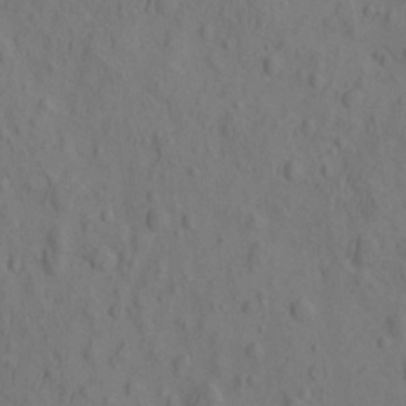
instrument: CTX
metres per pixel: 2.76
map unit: eHh
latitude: -2.8030
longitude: 18.2173
